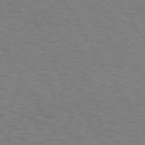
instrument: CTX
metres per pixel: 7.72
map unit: Hpe
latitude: 72.7058
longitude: -129.2726
